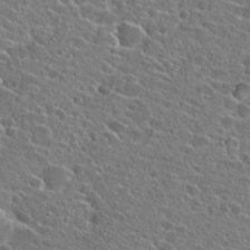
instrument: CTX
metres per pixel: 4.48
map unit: Hto
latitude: 24.4790
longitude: -45.2726
